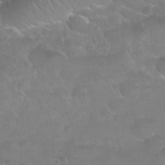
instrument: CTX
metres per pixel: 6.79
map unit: Nhu
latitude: 25.1403
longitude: -52.6680
